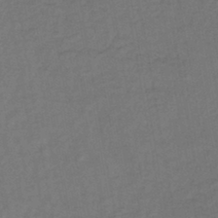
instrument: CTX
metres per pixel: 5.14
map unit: lHb
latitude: -42.9730
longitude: 68.2172
